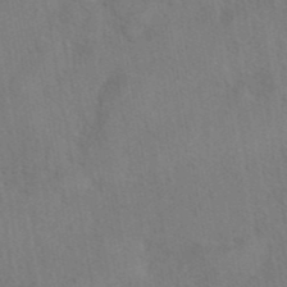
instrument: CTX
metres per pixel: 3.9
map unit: eAb
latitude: 42.8569
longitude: 104.4062
